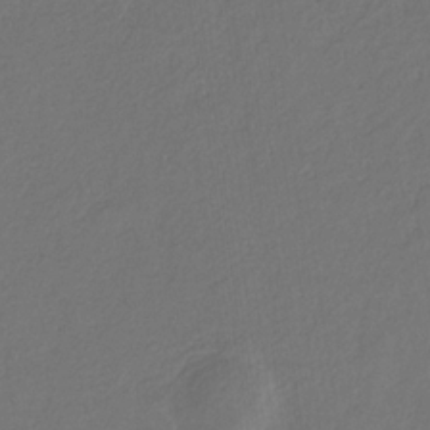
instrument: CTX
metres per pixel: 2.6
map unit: eHb
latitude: -30.2928
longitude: 68.5384
